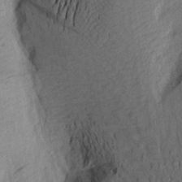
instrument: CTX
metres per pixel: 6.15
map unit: Aa
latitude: 19.1214
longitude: -143.1592
